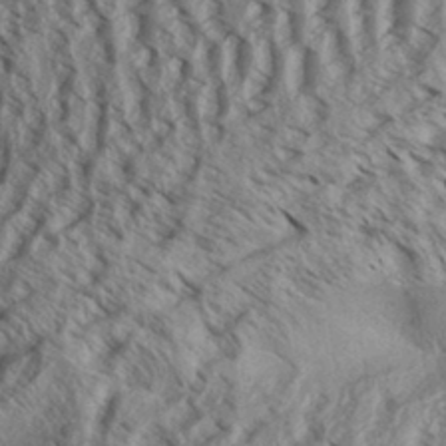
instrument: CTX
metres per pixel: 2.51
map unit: Aa
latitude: 32.5357
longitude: -137.4616
